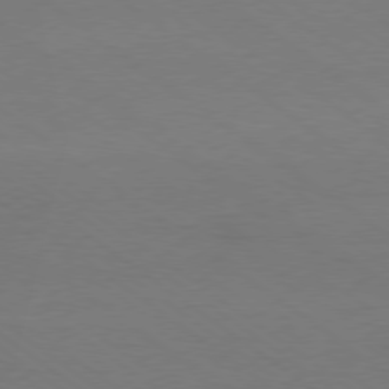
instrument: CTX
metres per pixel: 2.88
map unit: Ap
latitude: -79.2942
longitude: -97.1403
